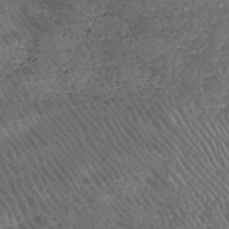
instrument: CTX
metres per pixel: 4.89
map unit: HNhu
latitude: -47.9556
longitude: 28.8786
